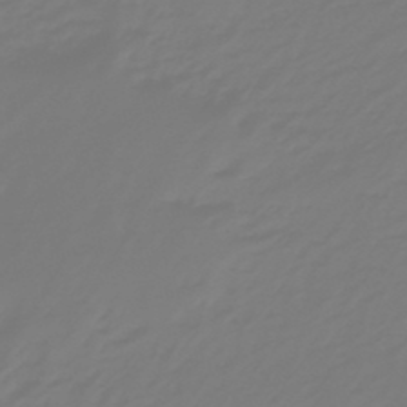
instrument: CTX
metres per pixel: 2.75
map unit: eHb
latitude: -46.5573
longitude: 82.5951
